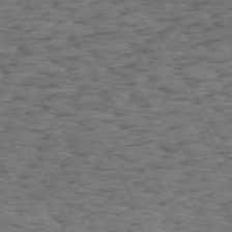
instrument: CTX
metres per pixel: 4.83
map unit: Hpe
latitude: 72.2712
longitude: -127.3860
